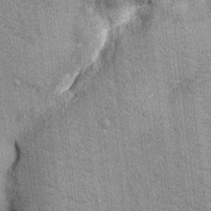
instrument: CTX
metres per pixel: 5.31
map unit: Ht
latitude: -3.1809
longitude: -12.7435
